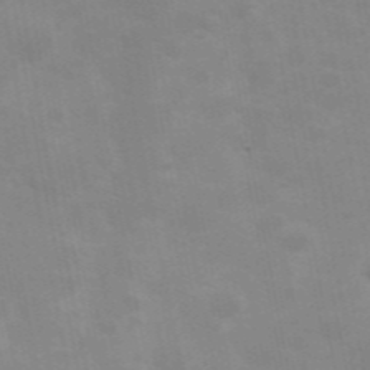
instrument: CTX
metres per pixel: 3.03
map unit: Hve
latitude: 31.4238
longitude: 150.1795
